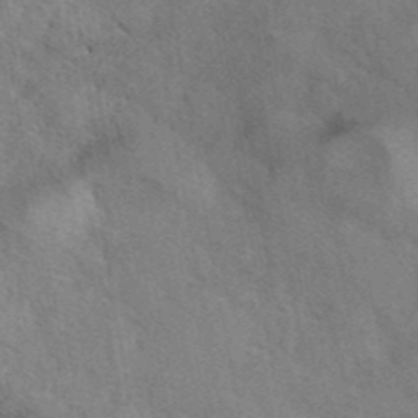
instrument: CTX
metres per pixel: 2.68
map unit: eAb
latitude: 42.1389
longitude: 107.6533
